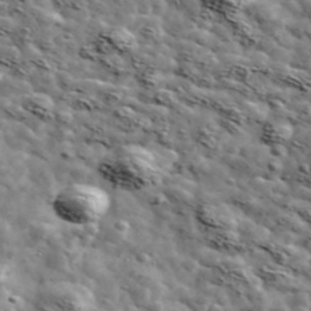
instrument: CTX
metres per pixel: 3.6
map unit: Ave
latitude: 42.6680
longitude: -107.4237
